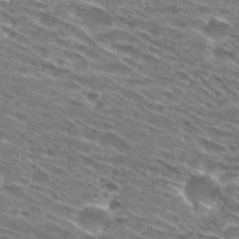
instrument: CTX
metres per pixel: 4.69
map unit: Hto
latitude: 29.4804
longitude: -46.0633
